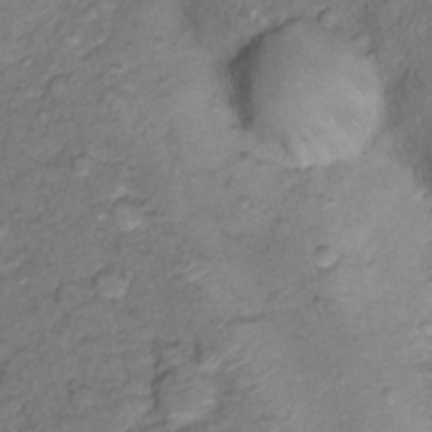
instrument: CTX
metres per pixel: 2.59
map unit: Nhu
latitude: 13.7072
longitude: -29.1781
